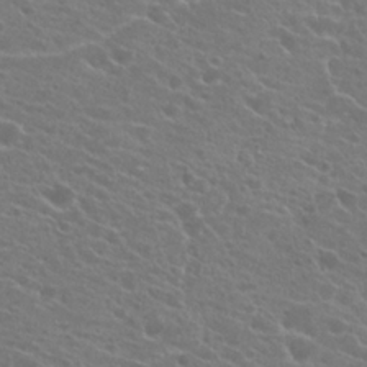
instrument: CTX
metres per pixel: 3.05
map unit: Hto
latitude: 23.1025
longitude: -39.4048
